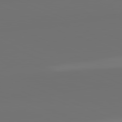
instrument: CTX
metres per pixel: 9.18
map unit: lApd
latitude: 82.0822
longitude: 155.2187
